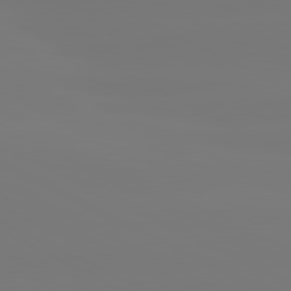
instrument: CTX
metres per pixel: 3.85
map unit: lApd
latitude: 80.7435
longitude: -148.4223
